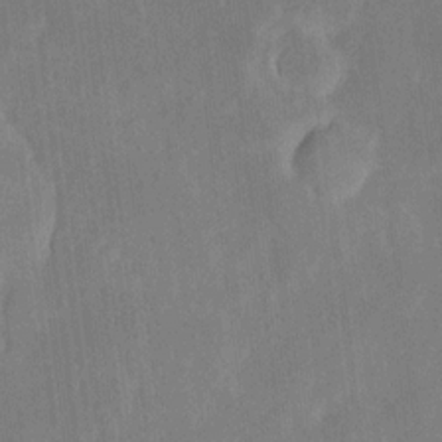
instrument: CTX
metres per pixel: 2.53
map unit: eHh
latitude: 5.8772
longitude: -69.7072
